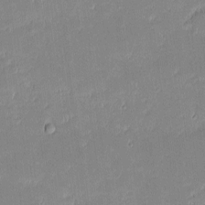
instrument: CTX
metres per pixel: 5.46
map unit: eHh
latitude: -1.9556
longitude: -83.6316
